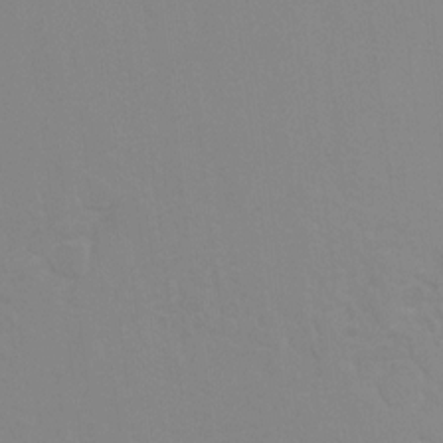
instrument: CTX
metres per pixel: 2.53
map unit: Hto
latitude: 7.3482
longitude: -34.8191
